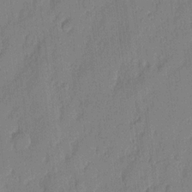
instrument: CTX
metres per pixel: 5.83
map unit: eHh
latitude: 4.4034
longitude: -76.7813
